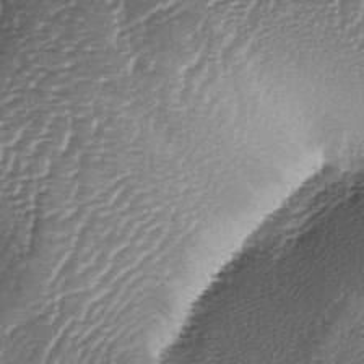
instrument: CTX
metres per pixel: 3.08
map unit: lAa
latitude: -4.5573
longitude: -128.1200
